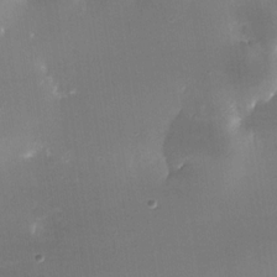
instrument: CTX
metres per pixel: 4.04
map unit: Nhe
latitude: -32.2362
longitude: -116.5735
